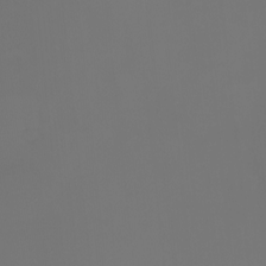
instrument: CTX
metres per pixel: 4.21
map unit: eHh
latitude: -4.8030
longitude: -87.2348
